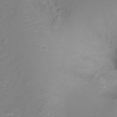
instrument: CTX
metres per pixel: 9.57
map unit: Hto
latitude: -11.4643
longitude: -39.7072
